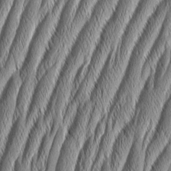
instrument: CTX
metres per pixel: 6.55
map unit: Aa
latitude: 7.7827
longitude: -130.4601
